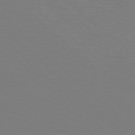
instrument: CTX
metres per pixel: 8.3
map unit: Hpe
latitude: 78.2712
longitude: -161.9150
